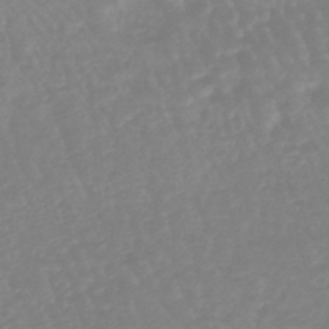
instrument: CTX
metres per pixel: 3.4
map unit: eHb
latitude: -45.4643
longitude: 79.6721
